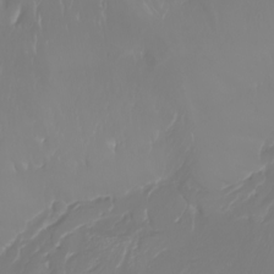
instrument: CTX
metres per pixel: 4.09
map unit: Nhu
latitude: -8.3306
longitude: -80.7246
